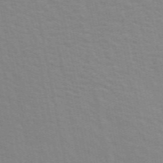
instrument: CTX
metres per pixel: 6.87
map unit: ANa
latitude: 49.4237
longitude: -74.0255
